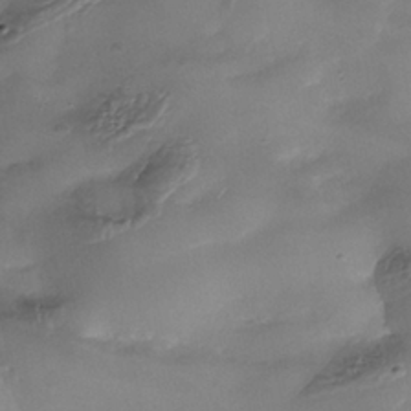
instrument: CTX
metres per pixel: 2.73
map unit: Nhe
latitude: -37.7288
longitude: -119.3104
